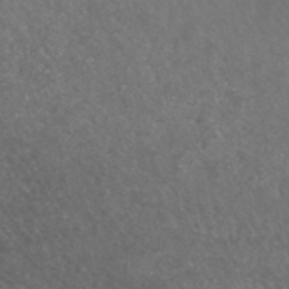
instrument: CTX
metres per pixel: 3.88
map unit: ANa
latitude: 43.6316
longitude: 23.7667
